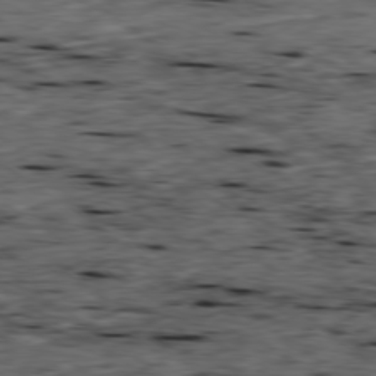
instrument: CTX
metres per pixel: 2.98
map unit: Ap
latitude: -79.2942
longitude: -91.1214
